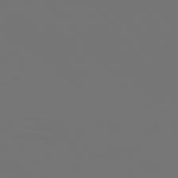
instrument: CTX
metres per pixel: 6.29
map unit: Hpe
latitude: 76.0444
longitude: -134.1955
